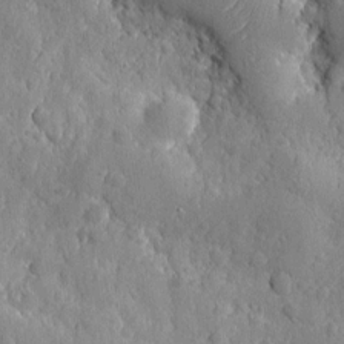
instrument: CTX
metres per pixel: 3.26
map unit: eHh
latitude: 7.5182
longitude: -74.7246
